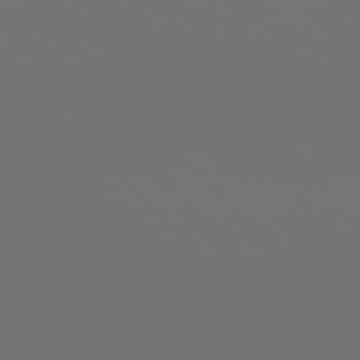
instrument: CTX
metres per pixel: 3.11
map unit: Hpe
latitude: 76.7813
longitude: -135.0647
